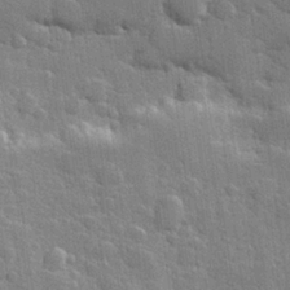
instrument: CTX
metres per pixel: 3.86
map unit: Hve
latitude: 24.8946
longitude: 149.6911
